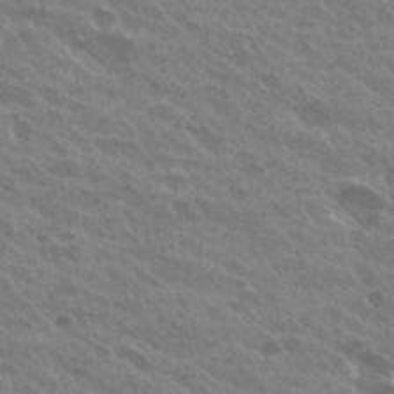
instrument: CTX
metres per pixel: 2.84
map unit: Hto
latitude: 27.4804
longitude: -35.4426
